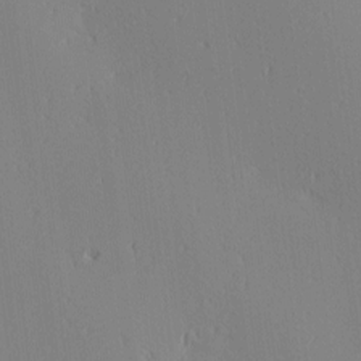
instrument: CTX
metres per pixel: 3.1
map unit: Ave
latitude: 2.9513
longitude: -114.4223
